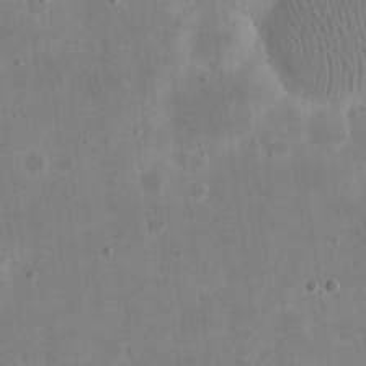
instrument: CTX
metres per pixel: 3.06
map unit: eHh
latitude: 20.9325
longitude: -69.6694
